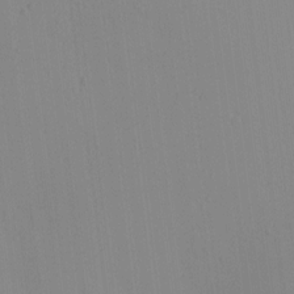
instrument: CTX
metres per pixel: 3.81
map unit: eHh
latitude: -0.4818
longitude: 17.6722
